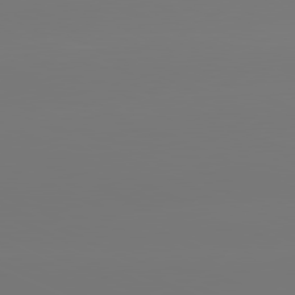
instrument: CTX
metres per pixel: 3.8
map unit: lApd
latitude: 81.2537
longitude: -149.7261
